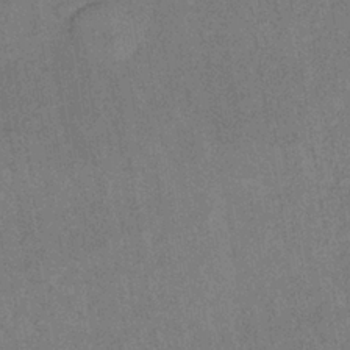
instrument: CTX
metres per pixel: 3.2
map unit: lHb
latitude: -35.9178
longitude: 71.1620
